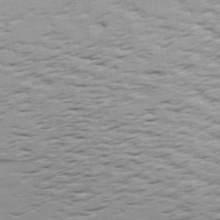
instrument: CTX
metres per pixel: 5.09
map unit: Ave
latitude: 19.2159
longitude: -138.3089
